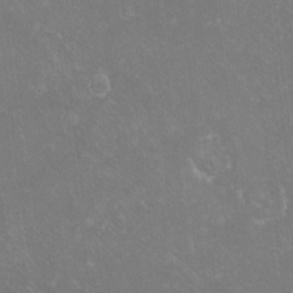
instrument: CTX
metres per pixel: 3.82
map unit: eHh
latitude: -10.5196
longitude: -65.6883
